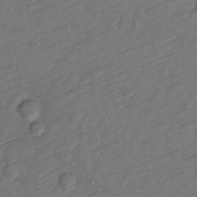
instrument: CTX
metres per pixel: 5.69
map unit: Nve
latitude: -19.8989
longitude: 108.0283
